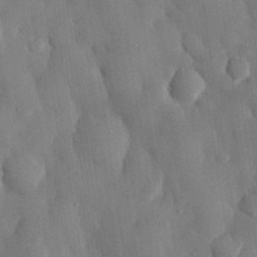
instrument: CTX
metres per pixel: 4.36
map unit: eHh
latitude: 30.1767
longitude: -76.5545
